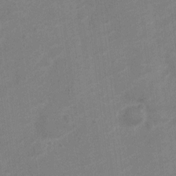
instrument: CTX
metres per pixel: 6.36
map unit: Nve
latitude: -18.5952
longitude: 108.2173
